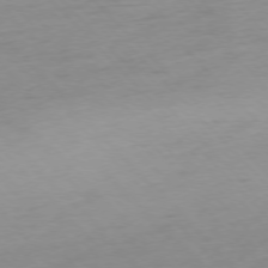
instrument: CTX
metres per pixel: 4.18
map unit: Ap
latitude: -76.9920
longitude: -63.8395
